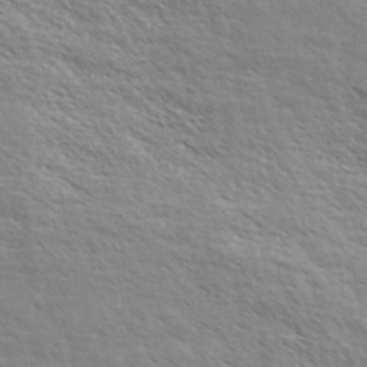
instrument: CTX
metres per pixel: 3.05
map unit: eHh
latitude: 36.6680
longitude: -138.9514
